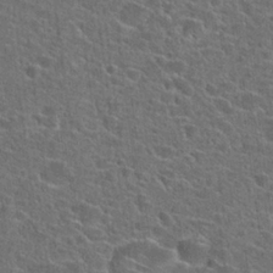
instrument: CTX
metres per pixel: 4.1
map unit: Hto
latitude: 23.9339
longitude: -44.9702
